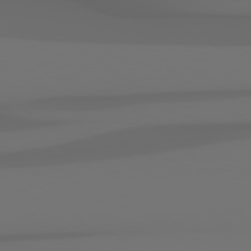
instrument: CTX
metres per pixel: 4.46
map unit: Hpe
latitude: 78.4979
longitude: -135.9150
